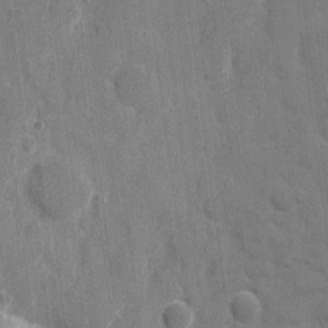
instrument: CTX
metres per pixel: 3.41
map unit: eHh
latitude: 9.0459
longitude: -67.9717
